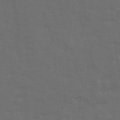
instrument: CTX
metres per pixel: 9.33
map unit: Ave
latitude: 19.1592
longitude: -130.7247
